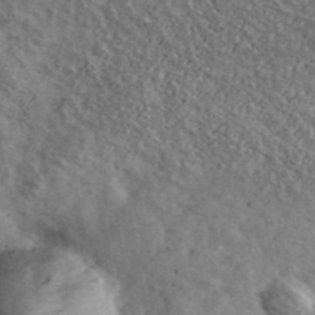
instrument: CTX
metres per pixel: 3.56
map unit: Ave
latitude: 40.8191
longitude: -108.0633
